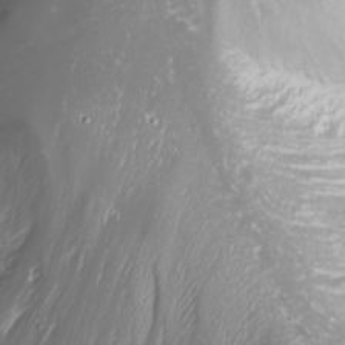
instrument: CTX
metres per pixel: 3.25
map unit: Nhu
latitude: -1.0865
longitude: -80.9892
